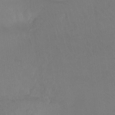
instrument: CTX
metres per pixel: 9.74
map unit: Ht
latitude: -8.6518
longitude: -37.8961
